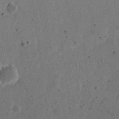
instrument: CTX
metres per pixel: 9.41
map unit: eHh
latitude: 22.2145
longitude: -68.4412
